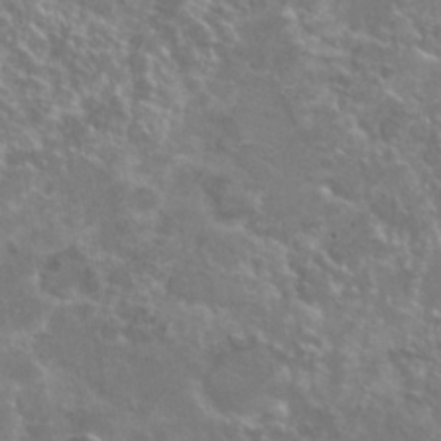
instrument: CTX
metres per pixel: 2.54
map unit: Hto
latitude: 23.2348
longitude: -40.0444
